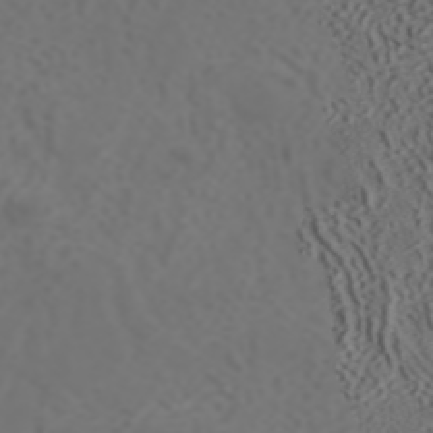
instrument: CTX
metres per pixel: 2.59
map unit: ANa
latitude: 42.1578
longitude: 34.5007
